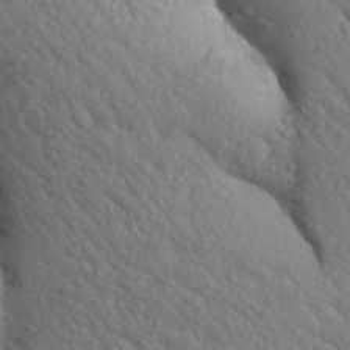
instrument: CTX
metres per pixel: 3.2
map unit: Aa
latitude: 25.5560
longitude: -148.3467
